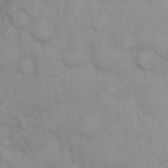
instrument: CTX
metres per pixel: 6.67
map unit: eHh
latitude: 18.1011
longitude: -63.9717
